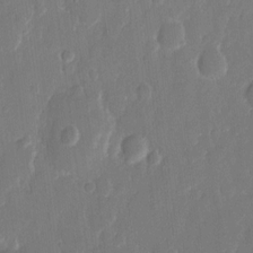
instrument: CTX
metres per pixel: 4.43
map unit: eHh
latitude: 13.9717
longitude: -70.8002
